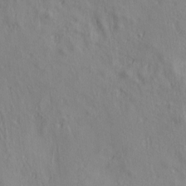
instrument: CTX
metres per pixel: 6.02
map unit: lAa
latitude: 5.5560
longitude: -114.4601
